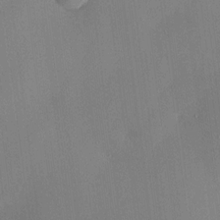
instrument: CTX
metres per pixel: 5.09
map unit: HNhu
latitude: 14.0444
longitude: 13.4266
